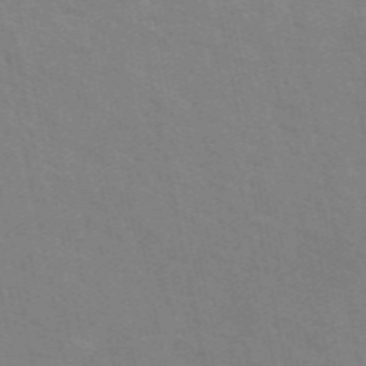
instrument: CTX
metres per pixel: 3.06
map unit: ANa
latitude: 48.6868
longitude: -75.7828
